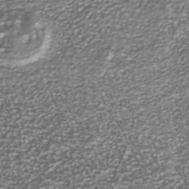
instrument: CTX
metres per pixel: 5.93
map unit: Nhu
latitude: -39.1998
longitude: -81.8583
